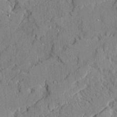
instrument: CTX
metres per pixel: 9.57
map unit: Ave
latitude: 21.8584
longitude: -129.5749
